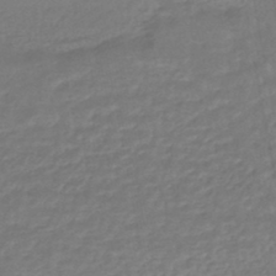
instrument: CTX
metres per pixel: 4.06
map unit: HNhu
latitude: -46.8030
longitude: 96.1228
